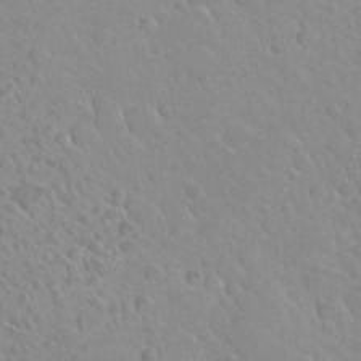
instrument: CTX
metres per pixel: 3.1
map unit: Nhu
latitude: 27.0648
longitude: -56.3278
